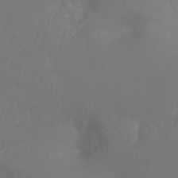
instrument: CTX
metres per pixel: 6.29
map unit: Ht
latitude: -1.0487
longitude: -32.7624
